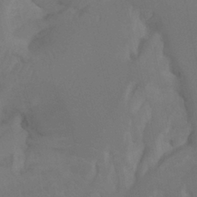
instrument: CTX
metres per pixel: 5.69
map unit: Hto
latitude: -8.5763
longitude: -46.7247
